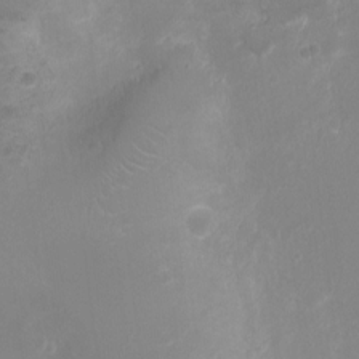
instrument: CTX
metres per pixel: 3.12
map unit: Ht
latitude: -2.3684
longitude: -16.7813
